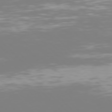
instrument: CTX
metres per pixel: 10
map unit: Hpe
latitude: 77.1970
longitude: -161.8961
